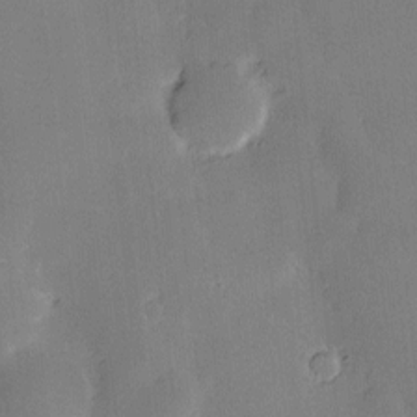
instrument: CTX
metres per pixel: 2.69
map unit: Hve
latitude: -10.8408
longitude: 175.6532
